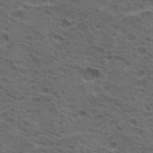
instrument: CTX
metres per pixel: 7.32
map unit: Hto
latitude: 18.9136
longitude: -32.1389
